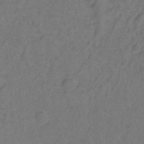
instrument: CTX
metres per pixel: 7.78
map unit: Hto
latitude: -2.4440
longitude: -34.1388
